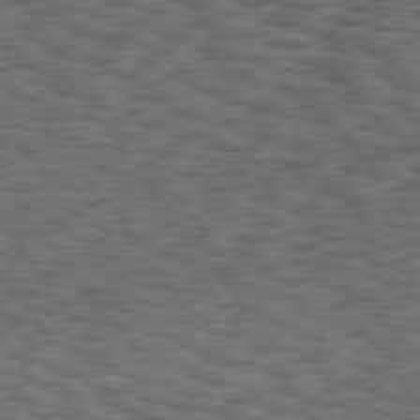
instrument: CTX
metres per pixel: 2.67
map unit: Hpe
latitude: 75.3293
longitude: -134.5168
